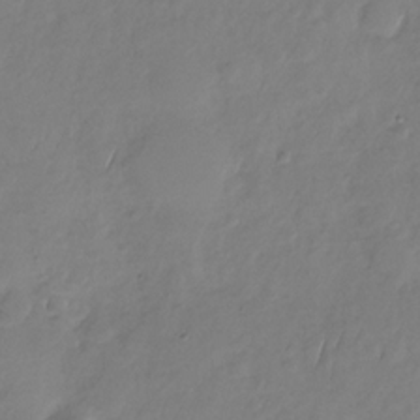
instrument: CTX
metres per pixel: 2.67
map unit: Nhu
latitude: -29.7478
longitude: -59.0836
